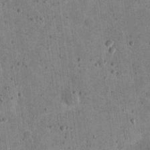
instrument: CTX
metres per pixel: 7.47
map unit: eHh
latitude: 20.7813
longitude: -63.4805
